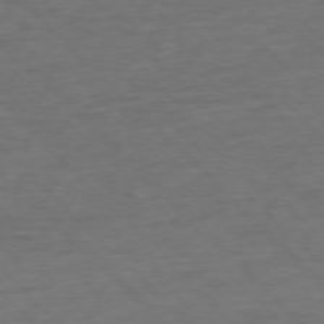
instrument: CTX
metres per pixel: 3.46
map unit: Ap
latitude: -76.7274
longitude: -94.1956
